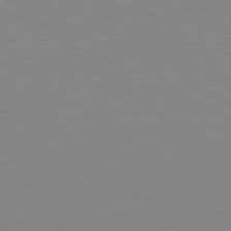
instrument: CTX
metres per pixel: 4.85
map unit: lApd
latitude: 78.8947
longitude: -176.4979
